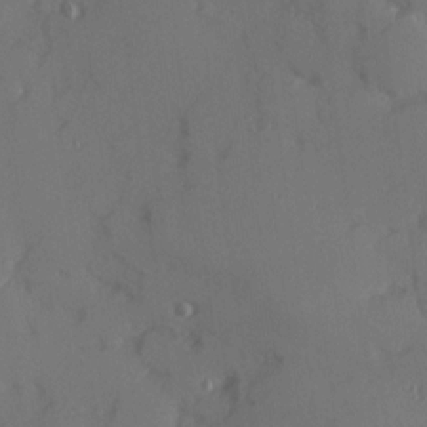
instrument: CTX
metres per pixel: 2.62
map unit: Hve
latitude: 13.1970
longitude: -90.0822
